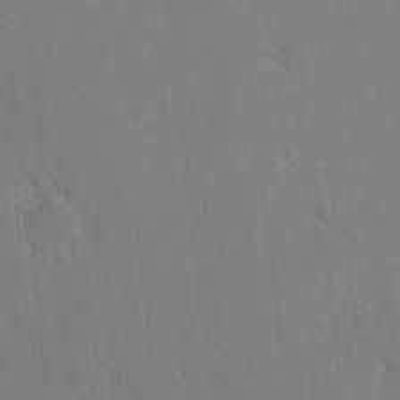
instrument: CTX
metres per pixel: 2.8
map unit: Nhu
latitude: -5.5021
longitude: -151.3103
